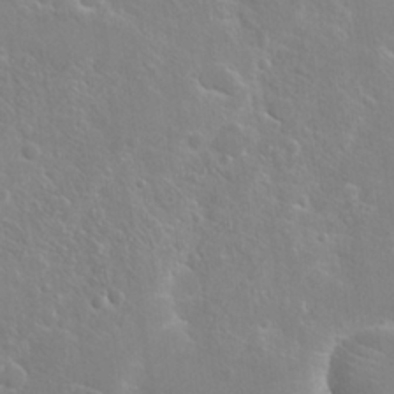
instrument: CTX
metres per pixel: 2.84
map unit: Hto
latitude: 22.9136
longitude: -40.4223
